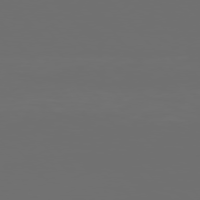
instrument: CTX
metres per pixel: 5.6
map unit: Hpe
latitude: 76.4601
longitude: -141.6127
